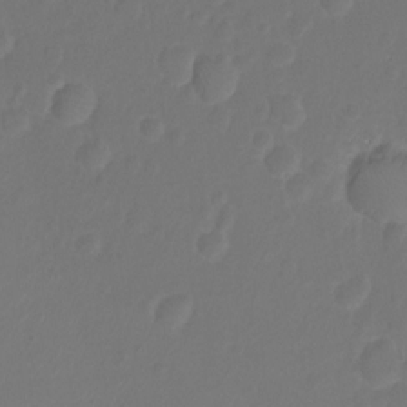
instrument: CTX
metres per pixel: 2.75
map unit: Nhu
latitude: -15.6533
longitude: -25.8961
